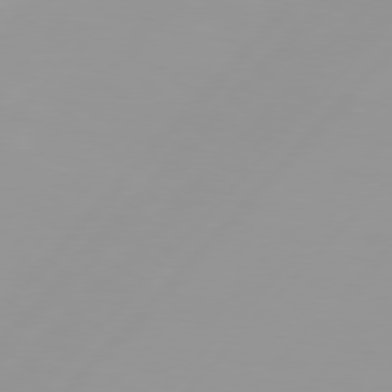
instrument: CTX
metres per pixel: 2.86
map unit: Hpe
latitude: 77.1592
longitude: -139.7072
